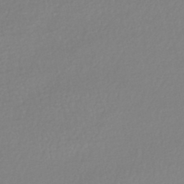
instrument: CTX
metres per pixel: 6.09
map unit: HNhu
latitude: -48.0472
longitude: 98.5574
